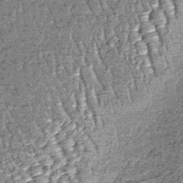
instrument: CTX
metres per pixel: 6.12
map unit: lHb
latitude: -39.5966
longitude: 67.1054
